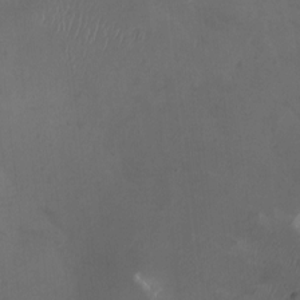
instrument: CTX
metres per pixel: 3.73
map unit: Nhu
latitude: -12.1228
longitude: -41.2725
